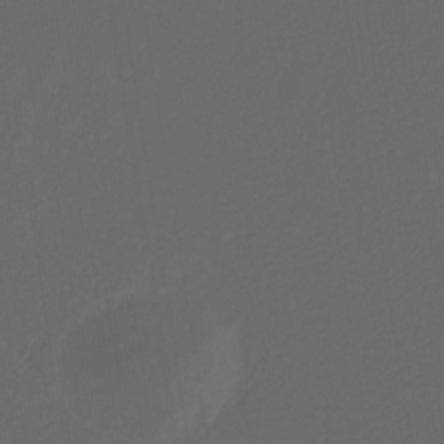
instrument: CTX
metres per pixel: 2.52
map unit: eHb
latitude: -32.0850
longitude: 72.0661
